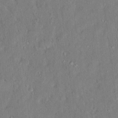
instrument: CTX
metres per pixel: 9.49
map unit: Ht
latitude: 14.6113
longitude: -37.5371
